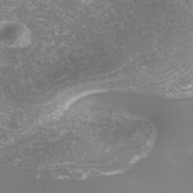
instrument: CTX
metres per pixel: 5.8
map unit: Nhe
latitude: -37.7477
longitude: -112.5924
